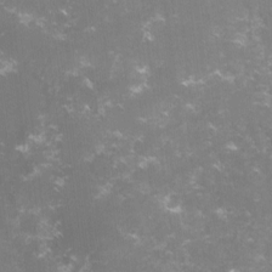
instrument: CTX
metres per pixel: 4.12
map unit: lHvf
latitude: -15.3699
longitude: -101.3293
